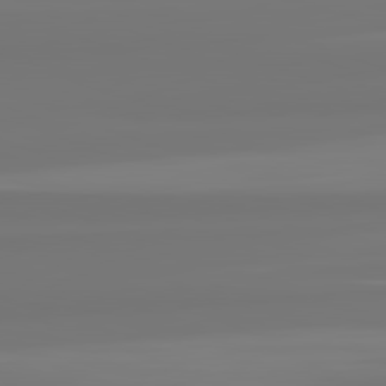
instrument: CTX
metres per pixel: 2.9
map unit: lApd
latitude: 82.2333
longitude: -178.2901
